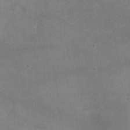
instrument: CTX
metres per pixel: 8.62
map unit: Ht
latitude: -2.3306
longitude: -19.8394
